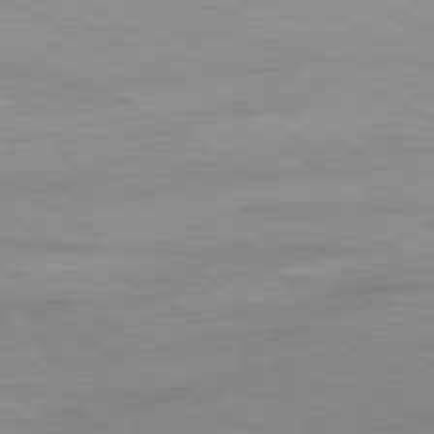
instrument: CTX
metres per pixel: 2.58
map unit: Ap
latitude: -80.7274
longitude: -78.5168
